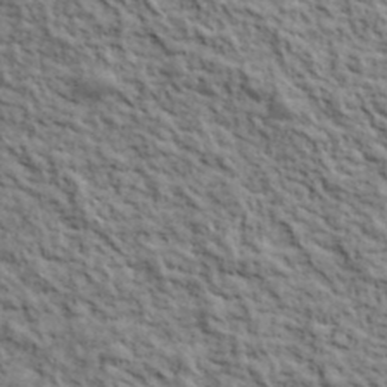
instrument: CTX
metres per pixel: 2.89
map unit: lHvf
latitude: 39.5182
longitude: -88.8191
